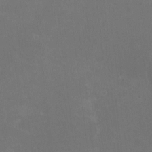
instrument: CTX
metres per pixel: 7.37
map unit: HNhu
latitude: -1.8801
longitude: -3.9906
